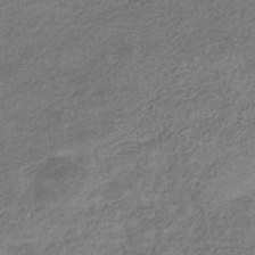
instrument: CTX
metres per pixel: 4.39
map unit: eHb
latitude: -36.0472
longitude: 80.2740
